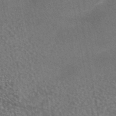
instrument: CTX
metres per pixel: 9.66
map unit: eAb
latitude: 45.3104
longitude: 114.0472
